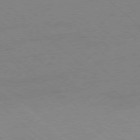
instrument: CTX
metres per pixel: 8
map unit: Ap
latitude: -78.4062
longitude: -55.6127
